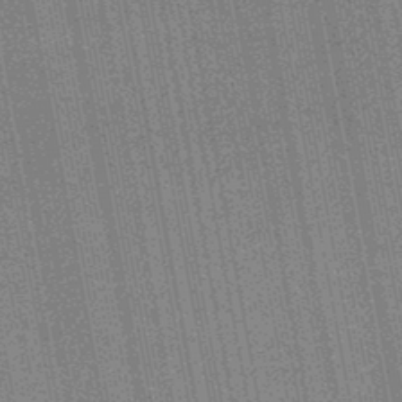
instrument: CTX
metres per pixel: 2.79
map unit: HNb
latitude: -45.8800
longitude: 53.1809
